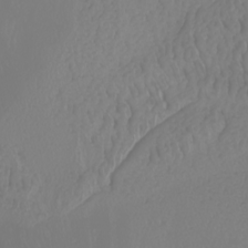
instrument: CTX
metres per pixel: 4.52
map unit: Nhu
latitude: -7.5588
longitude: -94.1011
